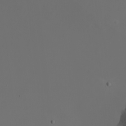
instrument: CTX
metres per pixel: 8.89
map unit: Nhu
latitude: -7.9556
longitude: -85.3293
